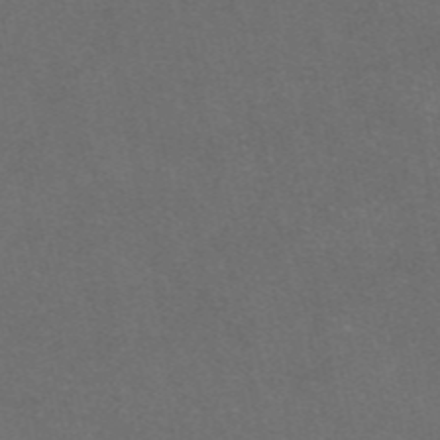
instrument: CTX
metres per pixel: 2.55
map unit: eAb
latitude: 47.1970
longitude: 116.1416
